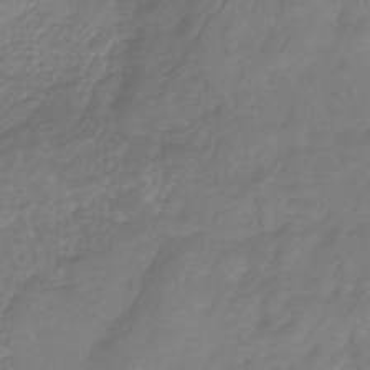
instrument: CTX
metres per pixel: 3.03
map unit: HNhu
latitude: -29.4832
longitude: 68.1983
